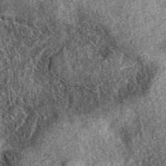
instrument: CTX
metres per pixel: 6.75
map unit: eAb
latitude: 38.7435
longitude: 108.9920
